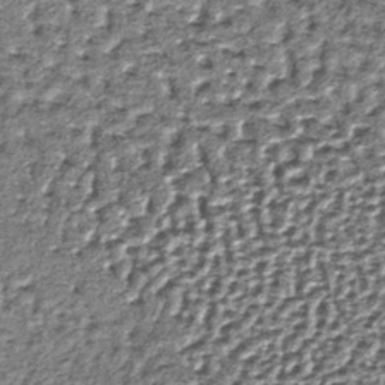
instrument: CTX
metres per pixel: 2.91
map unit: lHb
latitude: -37.2376
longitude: 65.1620
